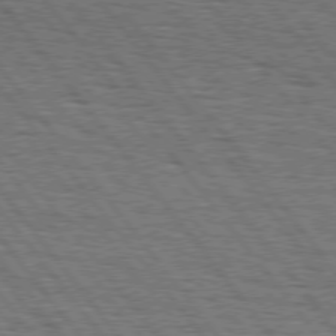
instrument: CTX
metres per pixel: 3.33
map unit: Hpe
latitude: 75.3104
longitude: -153.1214
